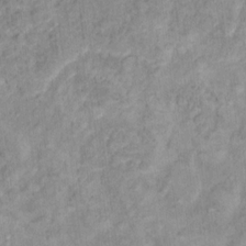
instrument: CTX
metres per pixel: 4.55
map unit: Hto
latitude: 12.8947
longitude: -37.5560
